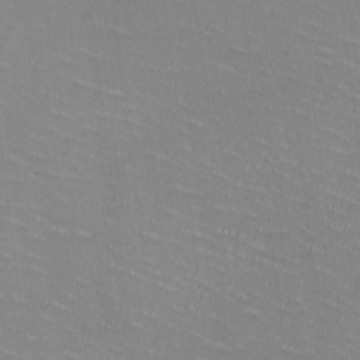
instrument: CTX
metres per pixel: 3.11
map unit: HNhu
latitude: -1.4266
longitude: -1.7638
